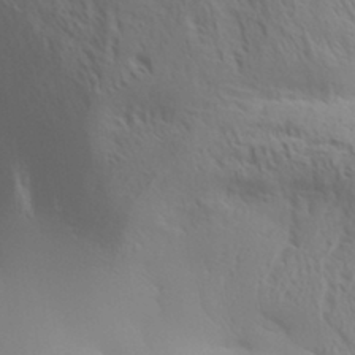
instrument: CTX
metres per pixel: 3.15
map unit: Aa
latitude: 32.1200
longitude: -140.2711
